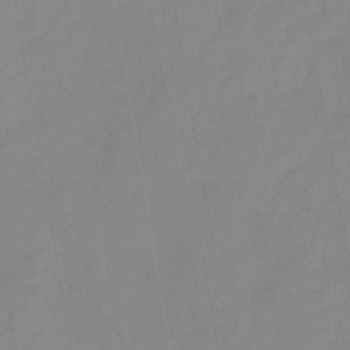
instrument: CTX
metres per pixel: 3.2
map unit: HNb
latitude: -43.9178
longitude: -39.8016
